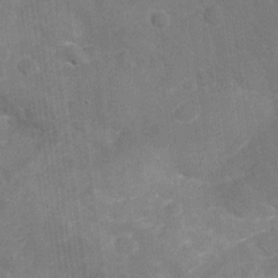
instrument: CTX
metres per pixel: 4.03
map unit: Nhu
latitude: -22.1795
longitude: -55.8016
